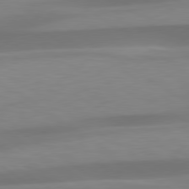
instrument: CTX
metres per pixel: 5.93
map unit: lApd
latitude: 79.3860
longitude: -92.6490
